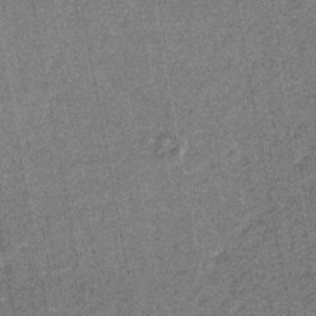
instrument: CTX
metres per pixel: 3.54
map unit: eHb
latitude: -30.2928
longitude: 67.4454
